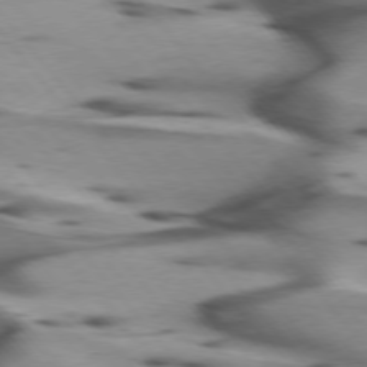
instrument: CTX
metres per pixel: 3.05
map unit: lApd
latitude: 75.4238
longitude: -64.2522
